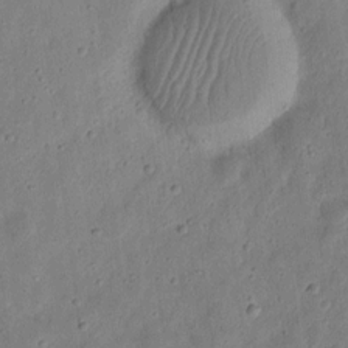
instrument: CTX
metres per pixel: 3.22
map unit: eHh
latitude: 9.8961
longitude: -73.3104
